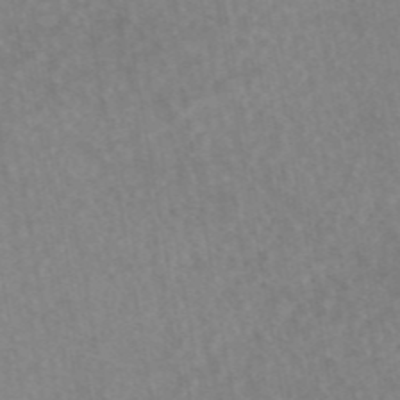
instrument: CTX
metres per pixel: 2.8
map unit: eAb
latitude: 45.2159
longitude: 122.1228
